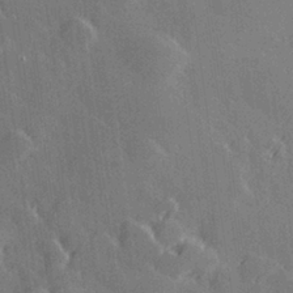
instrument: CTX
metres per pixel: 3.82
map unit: Hve
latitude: 27.5749
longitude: 145.6911
